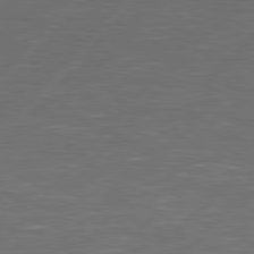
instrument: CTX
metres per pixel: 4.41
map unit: Hpe
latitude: 78.0633
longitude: -120.6113
